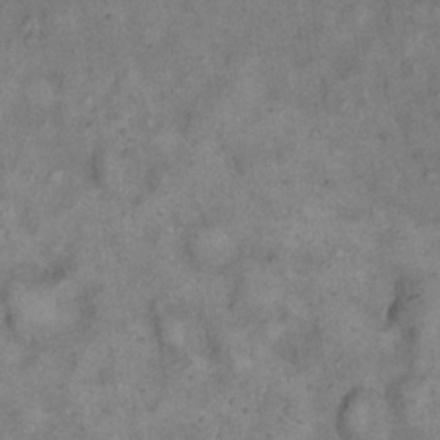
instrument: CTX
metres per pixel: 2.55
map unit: eHh
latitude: 17.8583
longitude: -62.4412
